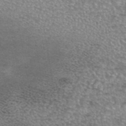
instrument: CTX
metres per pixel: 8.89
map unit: eAb
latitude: 44.2144
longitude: 104.2550
